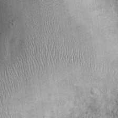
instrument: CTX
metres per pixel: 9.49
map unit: Nhu
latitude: 0.3089
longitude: -16.1388
